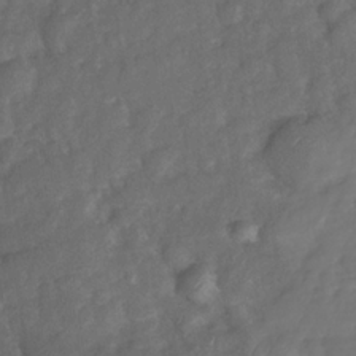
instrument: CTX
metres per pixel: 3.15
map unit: Nhe
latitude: -34.2173
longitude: -143.2915
